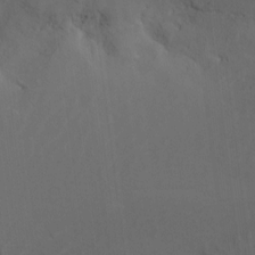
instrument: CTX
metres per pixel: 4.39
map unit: Nhu
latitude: -14.1606
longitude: -59.0836
